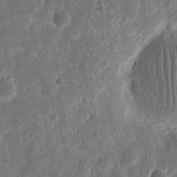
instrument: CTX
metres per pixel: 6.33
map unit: eHh
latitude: 11.6883
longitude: -73.1026
